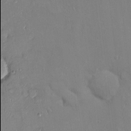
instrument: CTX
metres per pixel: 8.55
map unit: Ht
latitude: -4.8030
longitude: -13.9906
